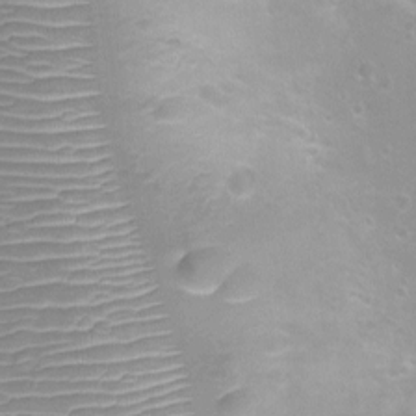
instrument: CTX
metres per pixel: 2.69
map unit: Ht
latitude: -8.1228
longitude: -21.0081
